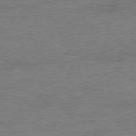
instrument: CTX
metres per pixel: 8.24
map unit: Ap
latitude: -80.0850
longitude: -86.8758
